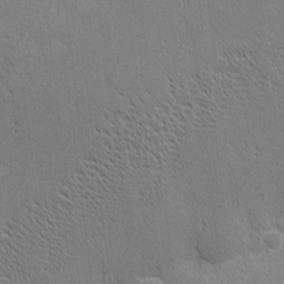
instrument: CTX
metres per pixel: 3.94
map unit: eHh
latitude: 1.8772
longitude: -77.9717
